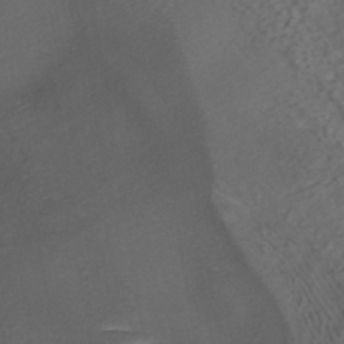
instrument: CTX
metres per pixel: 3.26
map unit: HNhu
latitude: -40.4818
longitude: 99.2754
